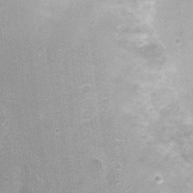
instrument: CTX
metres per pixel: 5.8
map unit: Nhu
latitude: 2.1955
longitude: -17.4804
